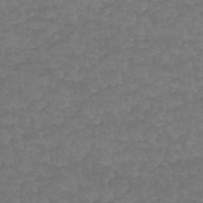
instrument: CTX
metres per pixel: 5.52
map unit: HNhu
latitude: -46.8030
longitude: 29.9745
